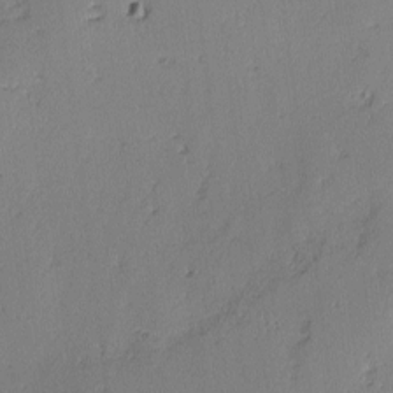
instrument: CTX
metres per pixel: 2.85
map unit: lAvf
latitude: -2.7463
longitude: -108.3467
